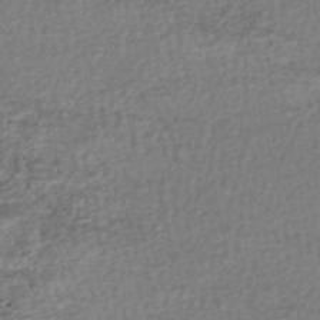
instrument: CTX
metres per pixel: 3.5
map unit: HNhu
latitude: -47.7099
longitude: 102.7085
